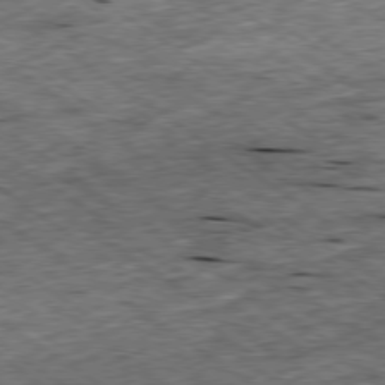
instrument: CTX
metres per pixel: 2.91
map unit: Ap
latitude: -79.3509
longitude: -87.1970
